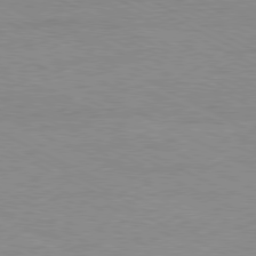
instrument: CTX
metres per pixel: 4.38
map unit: Ap
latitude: -80.8786
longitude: -85.5560
